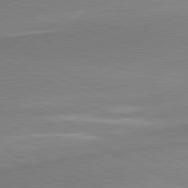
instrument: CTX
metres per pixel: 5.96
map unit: lApd
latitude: 80.8947
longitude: 166.1039
